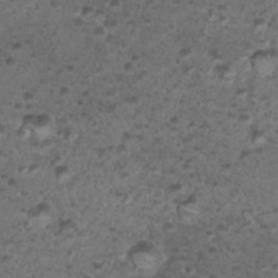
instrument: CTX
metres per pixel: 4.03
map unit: Nhu
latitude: 2.7624
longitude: -15.5372
